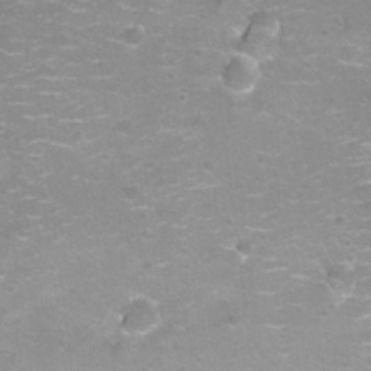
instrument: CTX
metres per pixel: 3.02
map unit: Nhu
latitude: -8.2172
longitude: -43.0270
